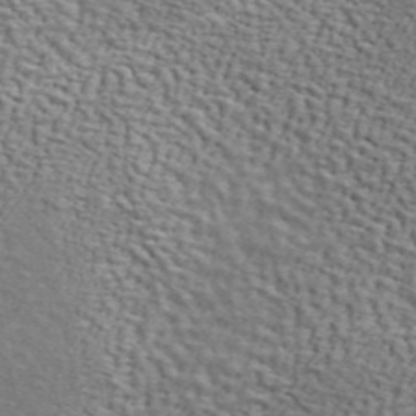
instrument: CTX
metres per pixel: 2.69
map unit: ANa
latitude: 46.1011
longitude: -84.4412
